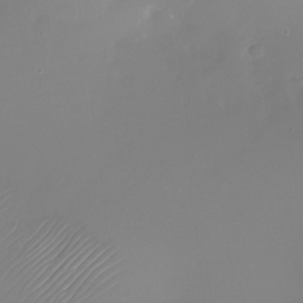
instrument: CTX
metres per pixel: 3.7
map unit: Nhu
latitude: -24.3684
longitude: -71.6316
